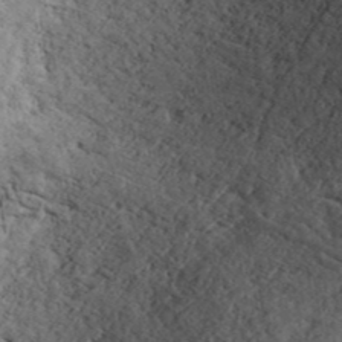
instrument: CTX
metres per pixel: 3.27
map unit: ANa
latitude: 42.0255
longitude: 52.4629
